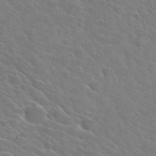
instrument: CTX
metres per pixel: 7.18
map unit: Hto
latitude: 29.2726
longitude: -46.8569
